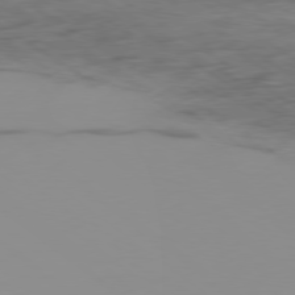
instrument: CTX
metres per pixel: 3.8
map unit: Ap
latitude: -80.1228
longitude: -53.2537
